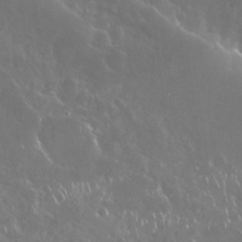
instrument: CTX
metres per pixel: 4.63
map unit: Nhu
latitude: 29.0647
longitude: -60.0822
